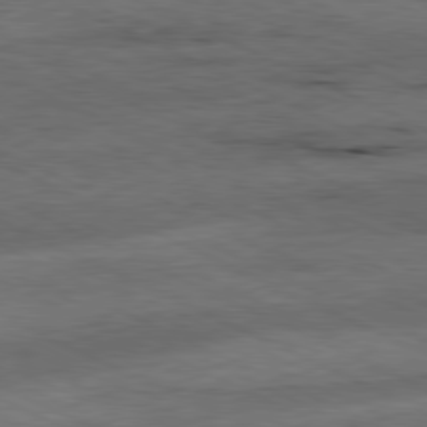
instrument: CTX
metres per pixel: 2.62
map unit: Ap
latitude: -81.2943
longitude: -91.5749
